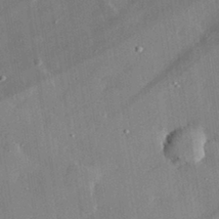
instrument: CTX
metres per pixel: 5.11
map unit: lHvf
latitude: 32.7057
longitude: -92.0633
